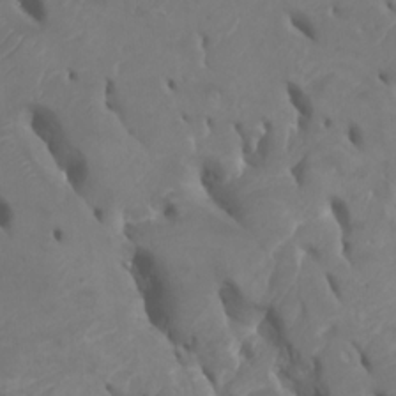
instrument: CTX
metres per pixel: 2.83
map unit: Htu
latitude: -6.3495
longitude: -76.7813
